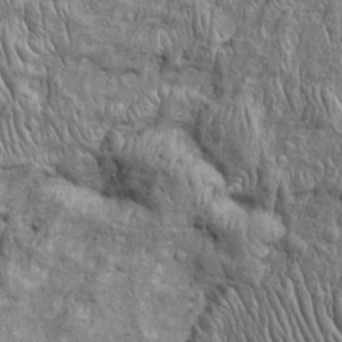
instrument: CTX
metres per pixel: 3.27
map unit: Htu
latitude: -4.3873
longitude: 156.8975
